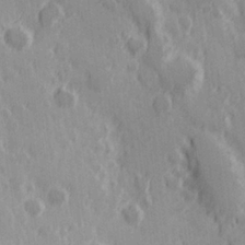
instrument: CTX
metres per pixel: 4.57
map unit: Hve
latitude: 25.5749
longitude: 146.3495
